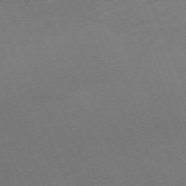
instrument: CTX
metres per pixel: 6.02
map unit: Nhu
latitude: -68.1416
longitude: 38.4440
